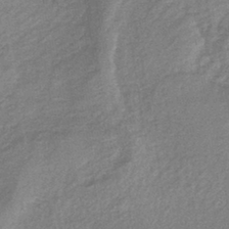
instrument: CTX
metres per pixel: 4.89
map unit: lHb
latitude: -40.4062
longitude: 71.3132
